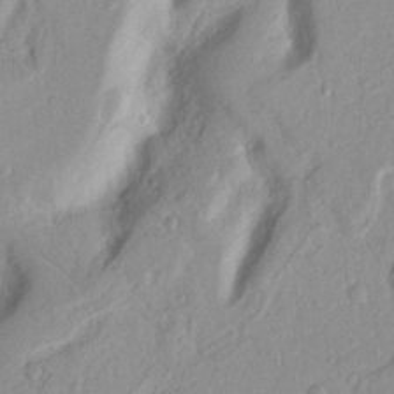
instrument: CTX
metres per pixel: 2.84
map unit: Nhu
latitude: 19.1592
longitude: -77.2537
